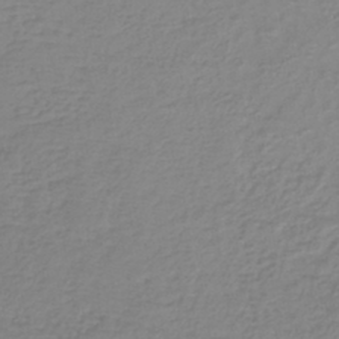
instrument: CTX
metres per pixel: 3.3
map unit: lHb
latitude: -40.8786
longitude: 61.0486
